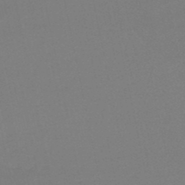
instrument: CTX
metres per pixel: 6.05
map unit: eHb
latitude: -49.7100
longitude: 77.5588
